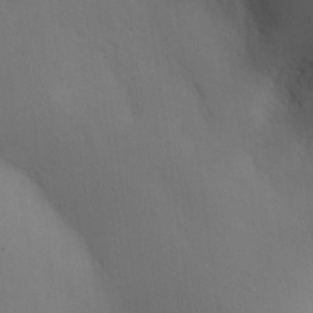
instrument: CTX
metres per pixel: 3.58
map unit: Nve
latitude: -8.8597
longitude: 174.0472
